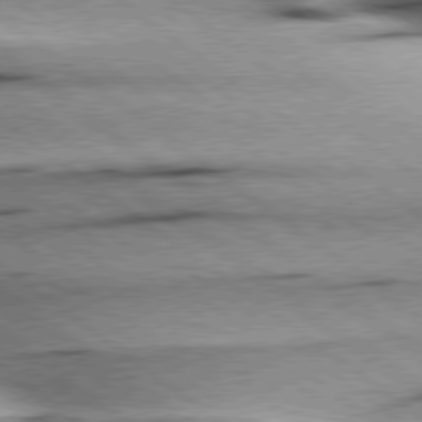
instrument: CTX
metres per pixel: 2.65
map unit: Hpe
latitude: 78.9514
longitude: -154.4790
